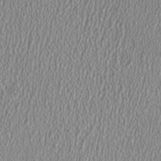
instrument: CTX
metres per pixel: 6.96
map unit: HNhu
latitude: -0.1039
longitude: 0.5574
